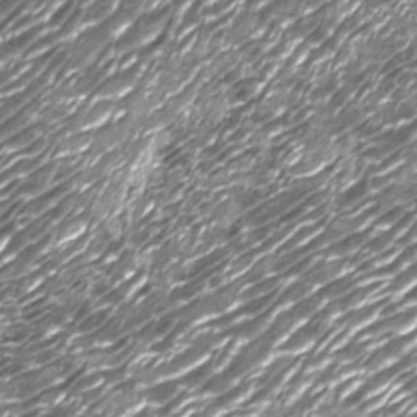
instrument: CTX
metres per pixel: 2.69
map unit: Nhu
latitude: -13.7667
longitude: -22.5357
